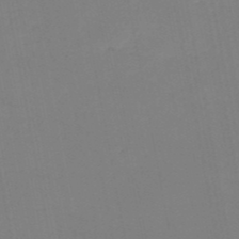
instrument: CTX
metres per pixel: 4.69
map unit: HNb
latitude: -50.9731
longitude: -53.4993
